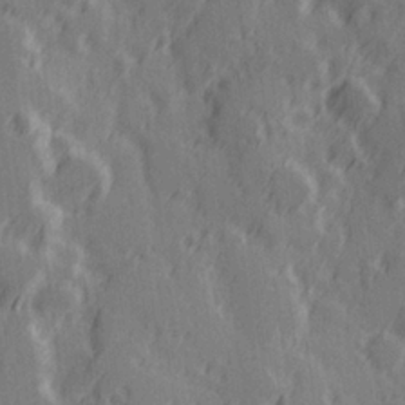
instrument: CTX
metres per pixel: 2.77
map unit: Hve
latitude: 25.9528
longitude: 146.3684
